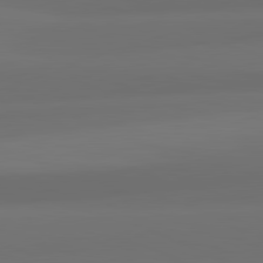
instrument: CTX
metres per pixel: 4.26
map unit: lApd
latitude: 82.1011
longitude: -172.1199
